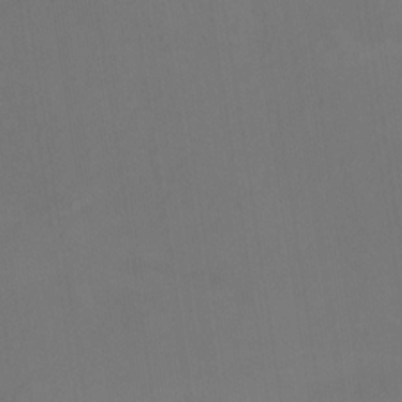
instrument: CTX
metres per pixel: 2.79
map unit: Nhu
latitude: -13.5399
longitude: -51.8961
